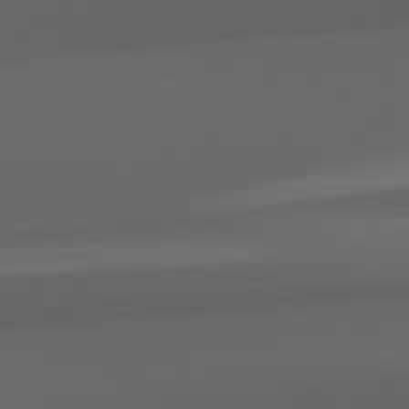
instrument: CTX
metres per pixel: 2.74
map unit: lApd
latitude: 82.3467
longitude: 143.4076
